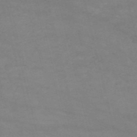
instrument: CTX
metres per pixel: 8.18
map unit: HNb
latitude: -54.6330
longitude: -40.9513
